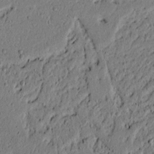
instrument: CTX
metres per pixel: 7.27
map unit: lAvf
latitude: 4.9703
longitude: 165.3321
